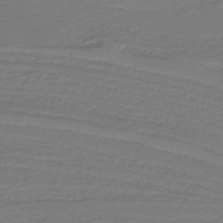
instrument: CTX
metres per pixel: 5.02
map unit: lHb
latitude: -42.7274
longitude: 52.4251
